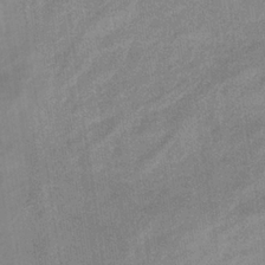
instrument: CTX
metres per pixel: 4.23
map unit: lHb
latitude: -35.4832
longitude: 73.1620
